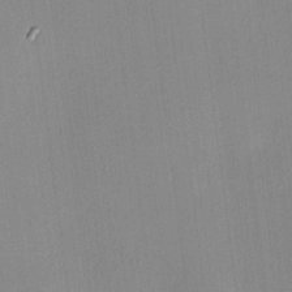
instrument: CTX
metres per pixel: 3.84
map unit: HNhu
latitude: 8.4790
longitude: 13.2187
